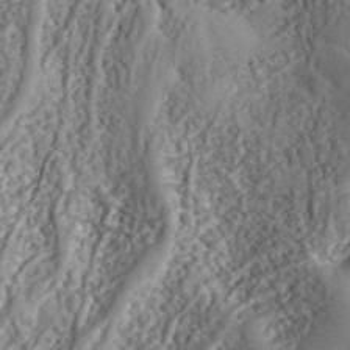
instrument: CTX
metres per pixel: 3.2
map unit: ANa
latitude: 40.9891
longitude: 52.0283
